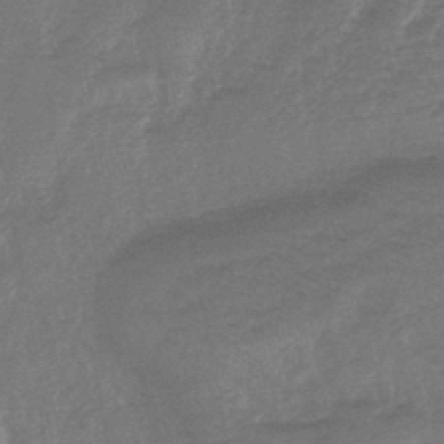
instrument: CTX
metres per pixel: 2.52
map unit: lHb
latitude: -43.5966
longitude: 81.0676
